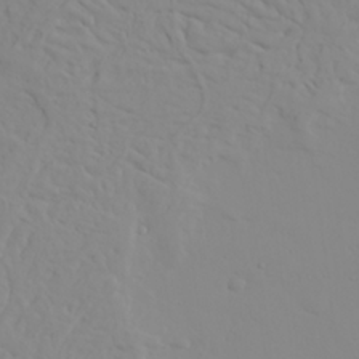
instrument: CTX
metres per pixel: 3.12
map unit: Ave
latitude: 23.9339
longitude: -133.0270
